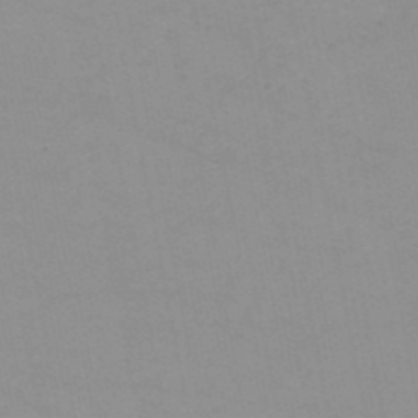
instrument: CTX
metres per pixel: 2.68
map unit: HNb
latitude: -51.7289
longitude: -52.0822
